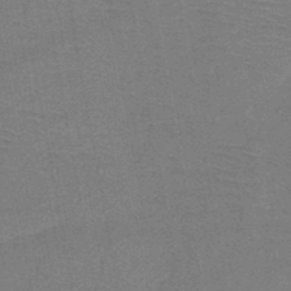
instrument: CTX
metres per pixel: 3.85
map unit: HNb
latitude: -46.7463
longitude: -39.9528
